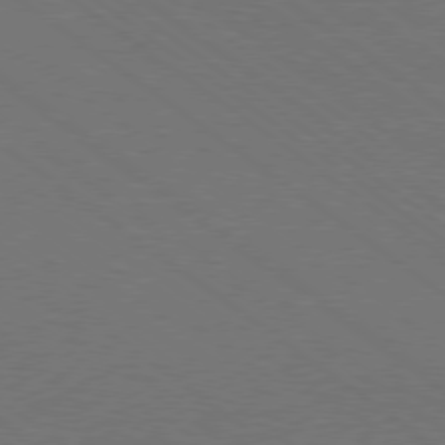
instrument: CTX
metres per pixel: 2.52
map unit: Ap
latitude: -79.4076
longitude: -54.3089
